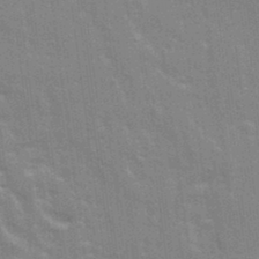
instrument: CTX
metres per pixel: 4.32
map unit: Ave
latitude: 22.1389
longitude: -133.6316
